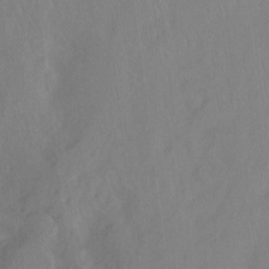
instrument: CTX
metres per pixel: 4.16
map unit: Ht
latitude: -7.6344
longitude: -38.2711
